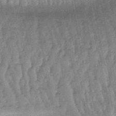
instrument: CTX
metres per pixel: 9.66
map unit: lHb
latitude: -47.9178
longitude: 78.5195
